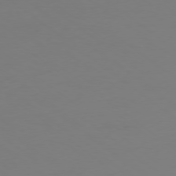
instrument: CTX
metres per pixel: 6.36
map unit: Ap
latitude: -78.1416
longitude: -66.3089
